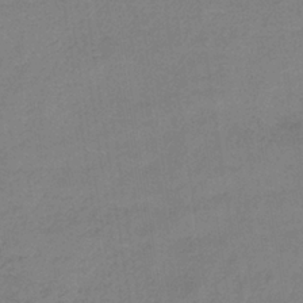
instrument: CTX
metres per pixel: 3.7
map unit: HNb
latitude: -34.3684
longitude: 54.5385
